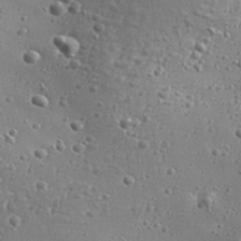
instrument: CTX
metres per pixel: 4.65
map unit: Aa
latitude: 32.8569
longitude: -133.9906
